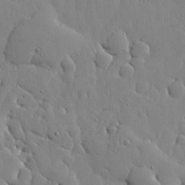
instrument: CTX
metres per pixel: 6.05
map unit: lHvf
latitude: 17.3293
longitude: -114.3089
